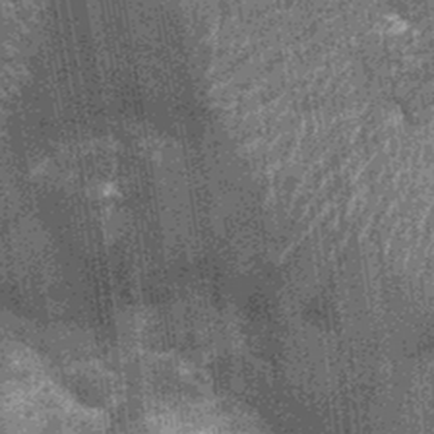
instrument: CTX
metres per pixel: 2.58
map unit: Nhu
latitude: -12.2173
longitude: -22.1578
